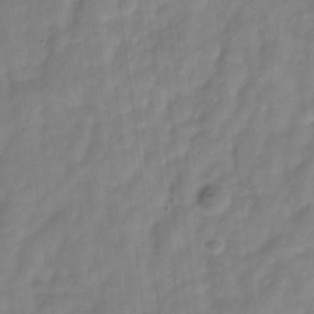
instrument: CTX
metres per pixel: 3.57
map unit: Hve
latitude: -32.5574
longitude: 92.7652
